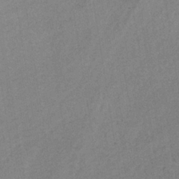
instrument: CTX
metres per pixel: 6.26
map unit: lHb
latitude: -36.6329
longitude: 71.2754
